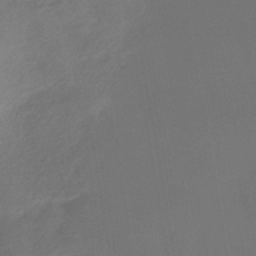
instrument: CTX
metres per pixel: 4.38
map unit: lHb
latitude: -39.3699
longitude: 74.9353
